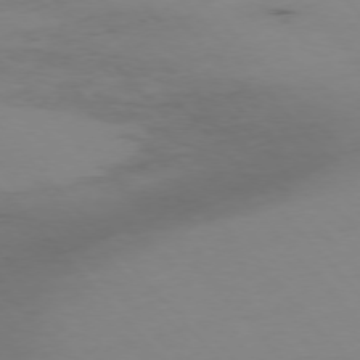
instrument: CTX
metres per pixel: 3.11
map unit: Hpe
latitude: -76.4251
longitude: -18.9136
